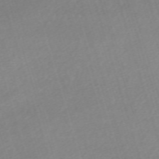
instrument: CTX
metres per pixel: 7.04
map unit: eHh
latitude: -61.5966
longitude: 53.6344
